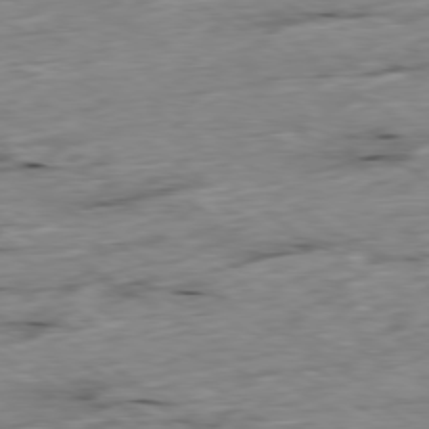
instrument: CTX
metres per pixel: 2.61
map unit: Ap
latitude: -79.8422
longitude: -88.2523
